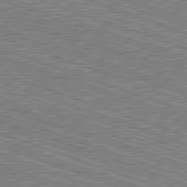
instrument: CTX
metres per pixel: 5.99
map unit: Hpe
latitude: -82.6707
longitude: 8.2928
